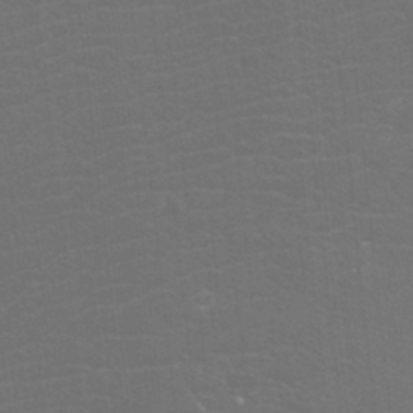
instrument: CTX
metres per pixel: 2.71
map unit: Htu
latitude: -11.7667
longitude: -71.6505
